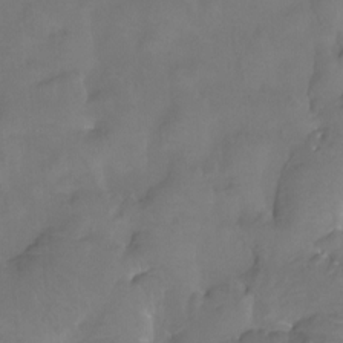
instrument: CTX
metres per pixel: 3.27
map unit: Htu
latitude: -14.1984
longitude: -46.7058
